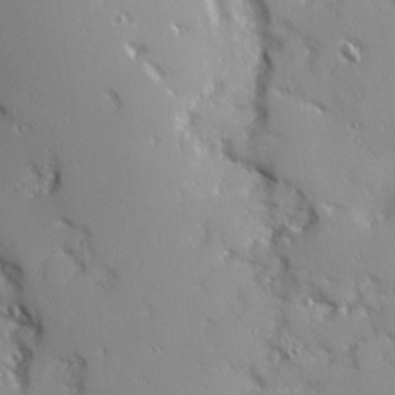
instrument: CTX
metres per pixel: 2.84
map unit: Ave
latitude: 12.6491
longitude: -101.5371
